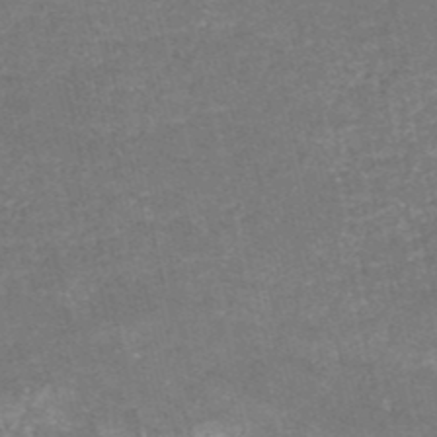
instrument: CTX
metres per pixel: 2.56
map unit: HNb
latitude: -51.2187
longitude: -49.1403
